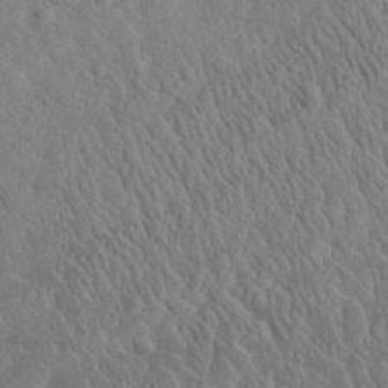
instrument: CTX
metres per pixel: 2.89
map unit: eHh
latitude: 32.2711
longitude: -74.3467
